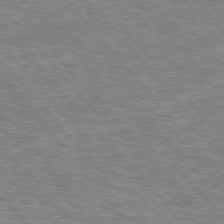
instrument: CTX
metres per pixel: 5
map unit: lApd
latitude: 76.1200
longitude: -74.4034
